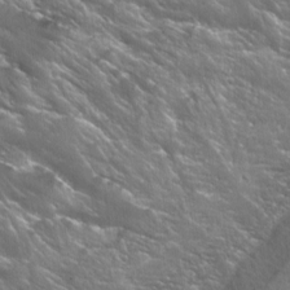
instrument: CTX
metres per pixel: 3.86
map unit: Hto
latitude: -7.0297
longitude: -44.5923
